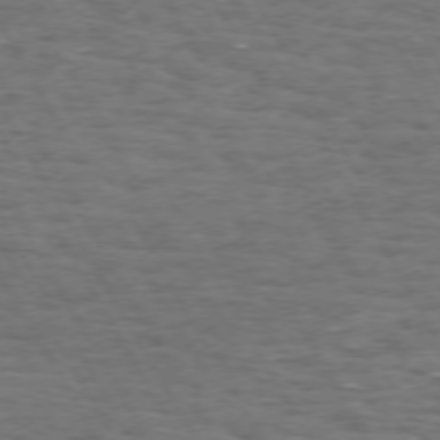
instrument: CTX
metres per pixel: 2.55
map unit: Hpe
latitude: 72.0633
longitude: -123.1781
